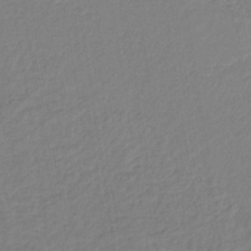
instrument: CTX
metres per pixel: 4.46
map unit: lHb
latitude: -35.6155
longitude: 67.1998
